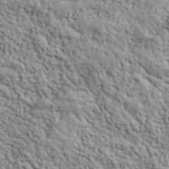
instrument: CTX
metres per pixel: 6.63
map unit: lHvf
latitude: 38.8758
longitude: -90.5924
